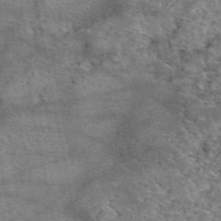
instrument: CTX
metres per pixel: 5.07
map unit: eAb
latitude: 50.2333
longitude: 108.7841
